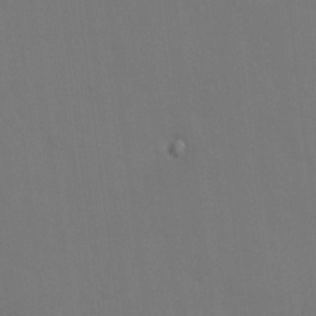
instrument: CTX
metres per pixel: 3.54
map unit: eHh
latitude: 5.2537
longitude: -65.9906
